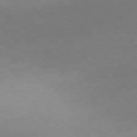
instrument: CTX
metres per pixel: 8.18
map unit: Ap
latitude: -77.2187
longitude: -65.3671
